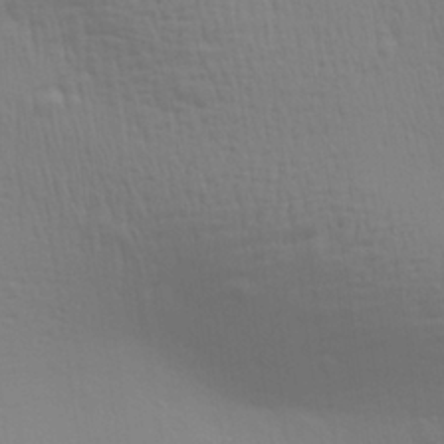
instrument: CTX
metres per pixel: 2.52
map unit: Aa
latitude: 28.2900
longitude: -139.1214
